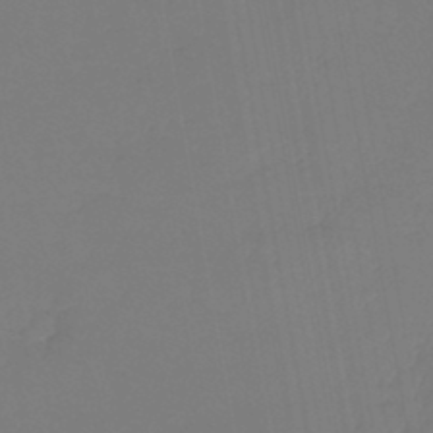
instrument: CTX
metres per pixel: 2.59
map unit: lHb
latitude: -44.6141
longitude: 74.0094
